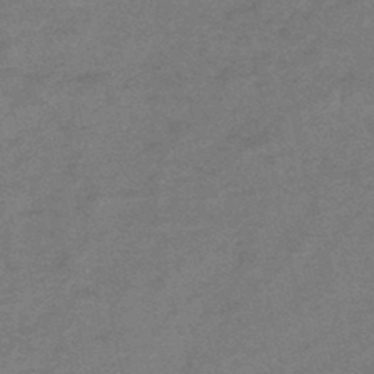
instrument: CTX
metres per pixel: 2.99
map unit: HNb
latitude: -46.7463
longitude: -35.7071
